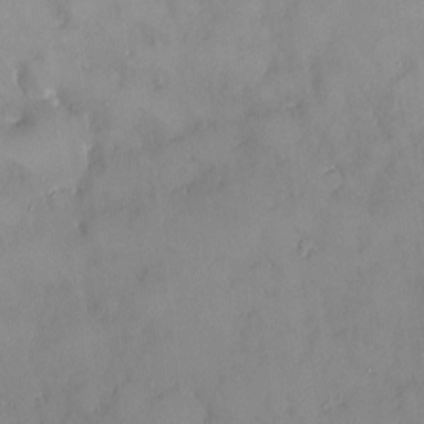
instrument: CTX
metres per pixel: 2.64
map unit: HNhu
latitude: 6.1389
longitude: 1.5211
